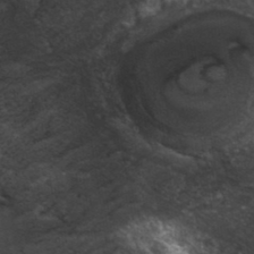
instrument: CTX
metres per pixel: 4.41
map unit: ANa
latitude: 35.9339
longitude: 13.2754
